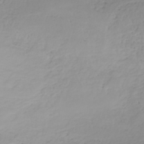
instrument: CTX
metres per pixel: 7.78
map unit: eHh
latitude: -42.2928
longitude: -33.2726
